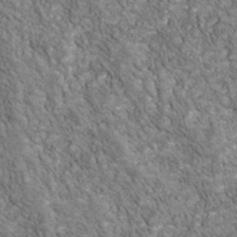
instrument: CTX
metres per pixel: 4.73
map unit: Nhu
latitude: -39.8800
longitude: -83.4804
